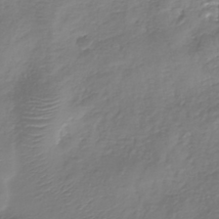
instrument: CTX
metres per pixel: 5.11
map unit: eHh
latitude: -40.1606
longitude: -28.2333
